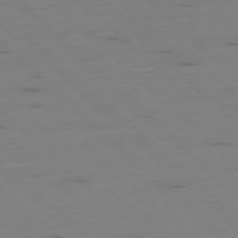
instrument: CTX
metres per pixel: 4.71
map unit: Ap
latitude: -78.6896
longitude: -62.1956
